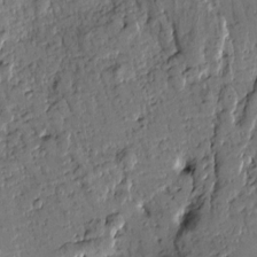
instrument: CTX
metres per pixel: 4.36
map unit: Htu
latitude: -0.6141
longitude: -176.5734
